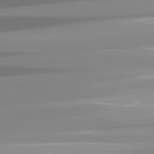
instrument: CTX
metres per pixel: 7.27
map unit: lApd
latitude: 82.0633
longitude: -138.6301
